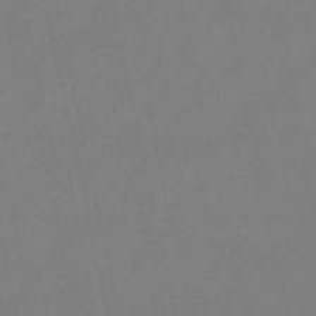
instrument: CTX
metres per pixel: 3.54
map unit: HNb
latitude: -53.0675
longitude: -50.7246
